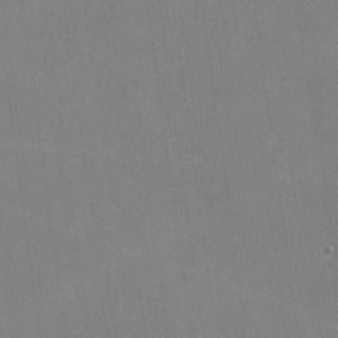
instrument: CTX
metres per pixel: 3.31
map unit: lHvf
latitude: -11.2754
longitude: -102.3845
